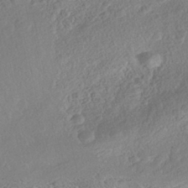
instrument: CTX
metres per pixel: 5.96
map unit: Nhe
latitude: -41.7289
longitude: -111.7450
